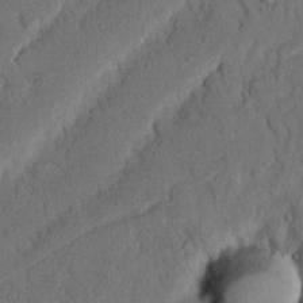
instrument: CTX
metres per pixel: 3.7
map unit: Nhu
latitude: 20.5735
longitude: -77.7260
